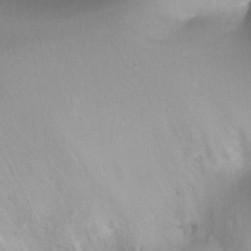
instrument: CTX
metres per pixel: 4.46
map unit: Ht
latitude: -18.1039
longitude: -44.4034
